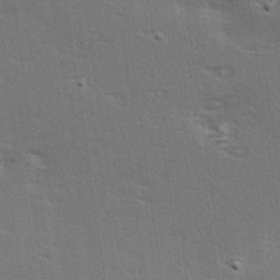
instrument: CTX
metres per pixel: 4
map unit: Hve
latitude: 26.7813
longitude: -94.2712
